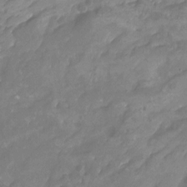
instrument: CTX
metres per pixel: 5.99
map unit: Nhu
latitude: -16.3496
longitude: -57.8961
